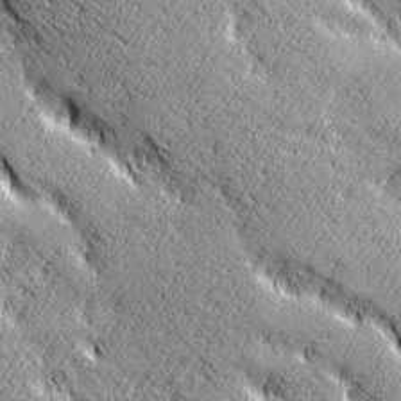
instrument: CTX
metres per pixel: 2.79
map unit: Ave
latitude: 21.0081
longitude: -135.7071
